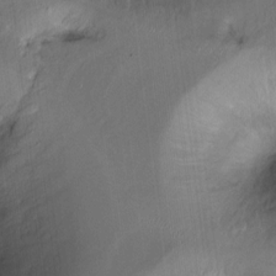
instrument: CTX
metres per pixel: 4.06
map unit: Ht
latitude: -15.4077
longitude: -41.7071
